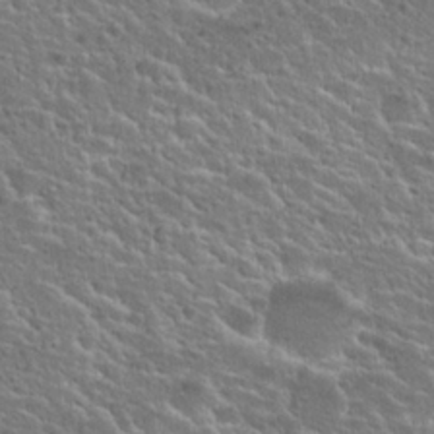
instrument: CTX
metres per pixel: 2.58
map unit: Hto
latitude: 25.2725
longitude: -50.5734
